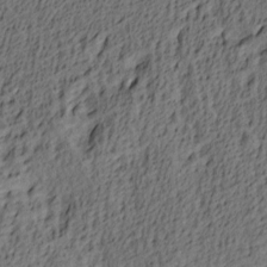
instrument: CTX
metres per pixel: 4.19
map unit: lAa
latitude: 4.2333
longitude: -113.9339
